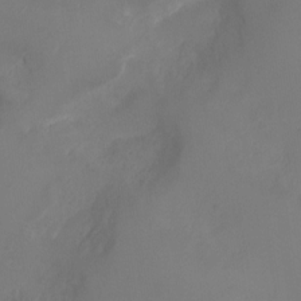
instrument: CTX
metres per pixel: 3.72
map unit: Ht
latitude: 1.0647
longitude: -20.0822
